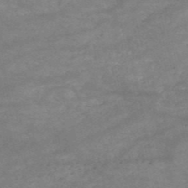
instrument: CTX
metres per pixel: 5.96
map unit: HNb
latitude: -53.3887
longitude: -41.6315
